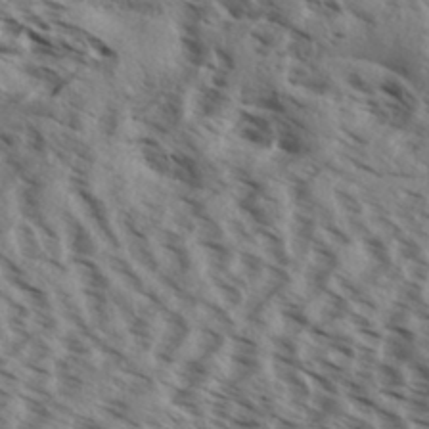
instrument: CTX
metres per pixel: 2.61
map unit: Aa
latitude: 32.6679
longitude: -138.2711
